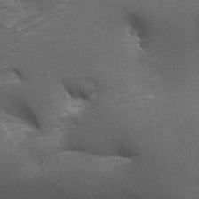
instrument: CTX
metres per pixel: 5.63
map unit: eHh
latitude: 36.2523
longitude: -133.2726
